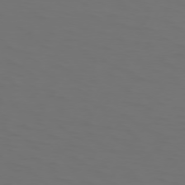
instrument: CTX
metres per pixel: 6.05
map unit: Hpe
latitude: 74.1956
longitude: -125.6693
